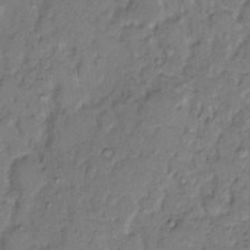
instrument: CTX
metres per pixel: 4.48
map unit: eHh
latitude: 8.9136
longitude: -62.1956
